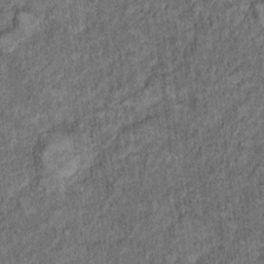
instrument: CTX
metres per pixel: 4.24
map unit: Ht
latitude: 8.4601
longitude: -37.4426
